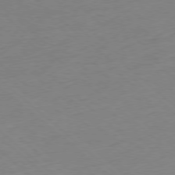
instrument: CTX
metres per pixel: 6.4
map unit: Ap
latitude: -78.6140
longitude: -57.4804
